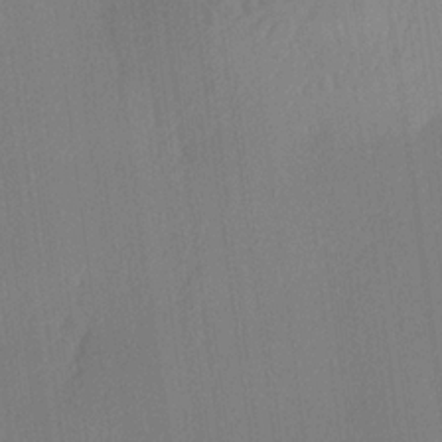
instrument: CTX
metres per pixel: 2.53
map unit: lHvf
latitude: 21.4994
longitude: 141.1998
